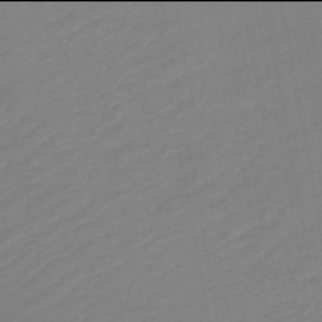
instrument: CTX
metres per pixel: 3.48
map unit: lHb
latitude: -46.0094
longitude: 74.1039
